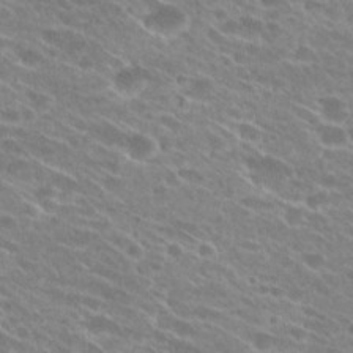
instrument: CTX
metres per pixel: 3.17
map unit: Hto
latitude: 25.1592
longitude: -42.2334
